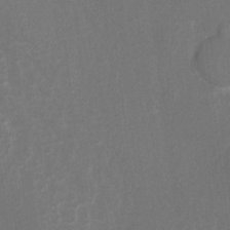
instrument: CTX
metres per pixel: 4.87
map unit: Hto
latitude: 4.7813
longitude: -32.0255
